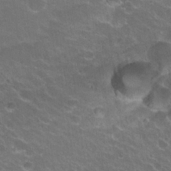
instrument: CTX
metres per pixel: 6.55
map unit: Hto
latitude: 23.2915
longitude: -32.1767
